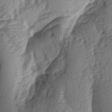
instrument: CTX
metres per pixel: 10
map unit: lAa
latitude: -6.8030
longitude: -126.0822
